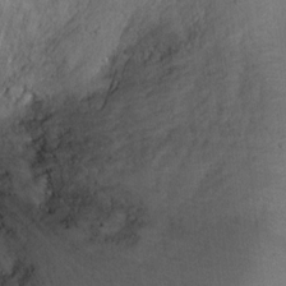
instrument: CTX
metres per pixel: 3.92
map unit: Ht
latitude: -5.7477
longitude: -36.1011
